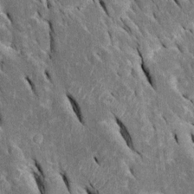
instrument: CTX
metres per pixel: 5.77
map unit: Htu
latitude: -0.7086
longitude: 149.1620
